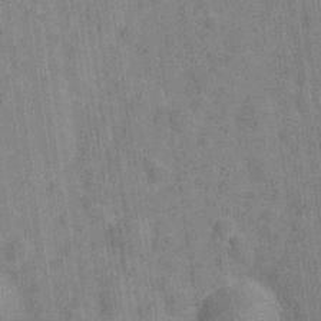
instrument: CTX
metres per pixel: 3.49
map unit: Hve
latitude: -28.3873
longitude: 92.2362
